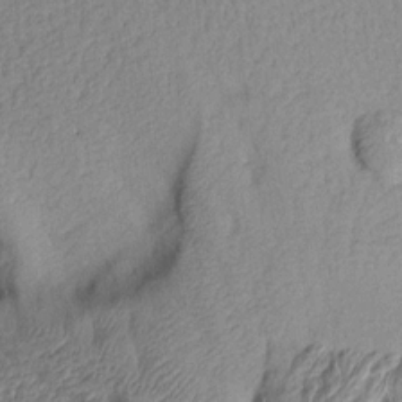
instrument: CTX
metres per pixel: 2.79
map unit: Aa
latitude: 15.3860
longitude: -146.4790
